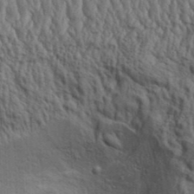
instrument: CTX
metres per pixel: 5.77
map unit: Aa
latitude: 31.8962
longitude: -135.3292
